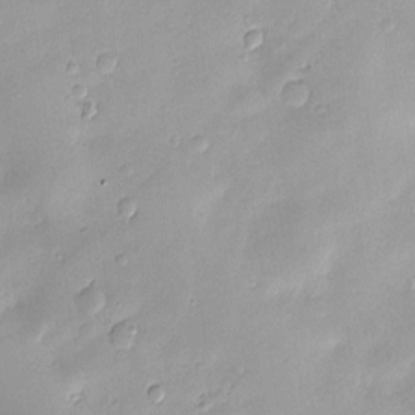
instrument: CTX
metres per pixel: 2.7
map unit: Nve
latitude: -8.7274
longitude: 174.4817
